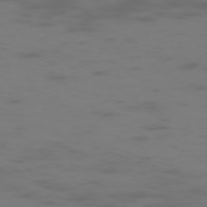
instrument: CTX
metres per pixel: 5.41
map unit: Hpe
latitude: -73.4265
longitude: 5.3509
